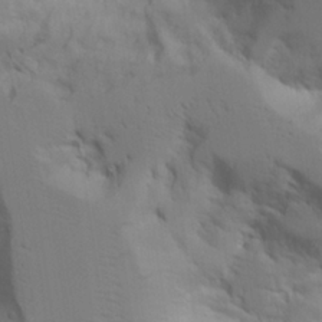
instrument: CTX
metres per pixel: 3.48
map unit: Aa
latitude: 21.7072
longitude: -124.4601
